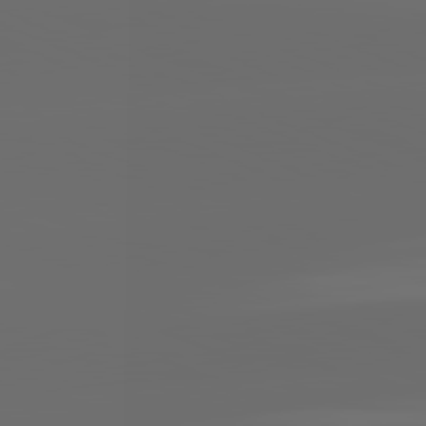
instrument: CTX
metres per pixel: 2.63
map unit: lApd
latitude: 82.0444
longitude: -164.0255
